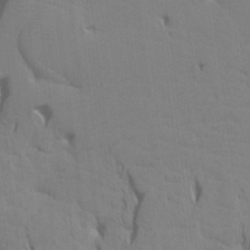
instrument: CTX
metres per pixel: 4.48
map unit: Aa
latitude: 17.4993
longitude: -143.4993
